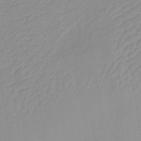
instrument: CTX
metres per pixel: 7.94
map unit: lHb
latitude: -35.9367
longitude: 73.0864
